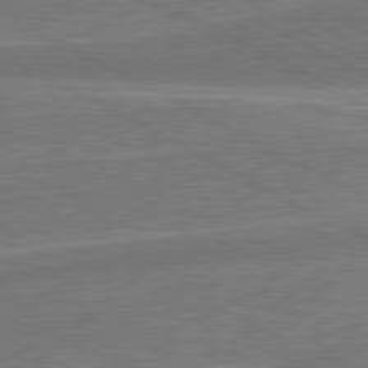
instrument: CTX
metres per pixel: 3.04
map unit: lApd
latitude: 80.6301
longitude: 128.1228
